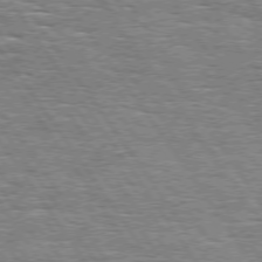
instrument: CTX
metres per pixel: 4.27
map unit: Hpe
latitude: 74.2900
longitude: -137.8017
